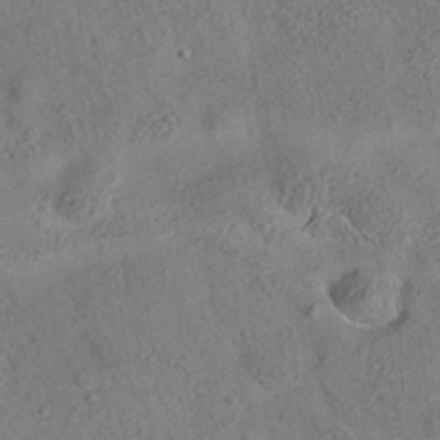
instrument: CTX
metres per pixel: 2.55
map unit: eAb
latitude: 34.8758
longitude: 109.0864
